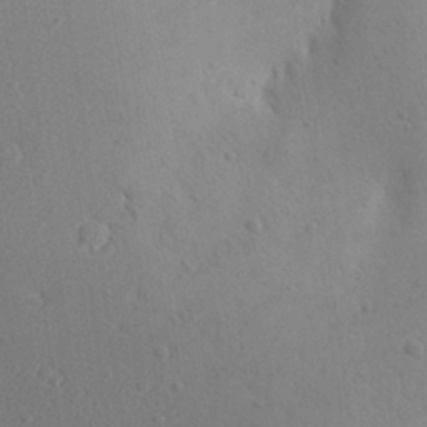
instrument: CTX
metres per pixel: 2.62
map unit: Aa
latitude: 27.3293
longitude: -142.6869
